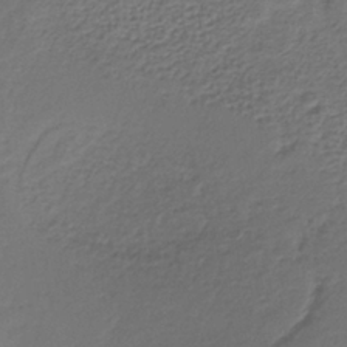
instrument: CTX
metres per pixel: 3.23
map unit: lHb
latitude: -35.7289
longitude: 61.1620
